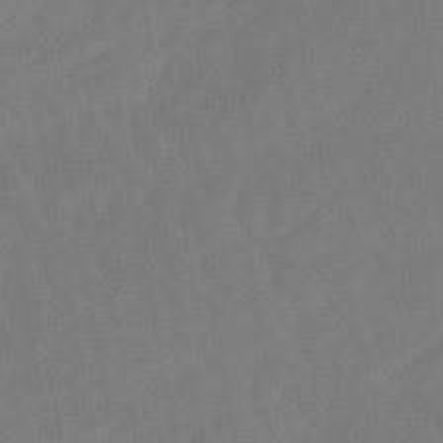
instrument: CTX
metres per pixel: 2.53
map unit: lHb
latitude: -50.2928
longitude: 81.2565
